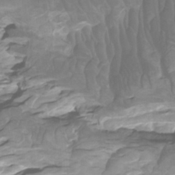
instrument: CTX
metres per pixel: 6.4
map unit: Htu
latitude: -5.2565
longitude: -76.6868
